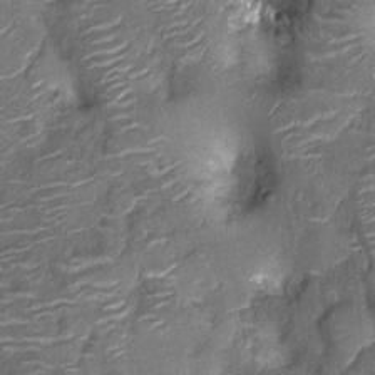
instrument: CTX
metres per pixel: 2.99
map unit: Nhu
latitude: -12.7652
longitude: -22.8569
